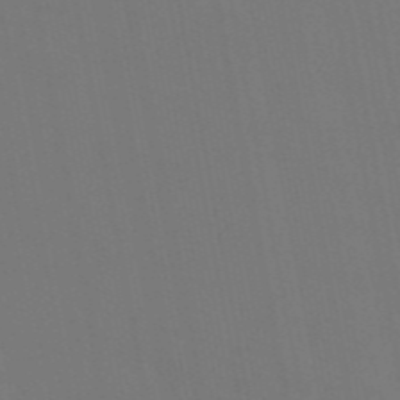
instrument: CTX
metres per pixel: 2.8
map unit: eAb
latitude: 46.5735
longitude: 121.3887
